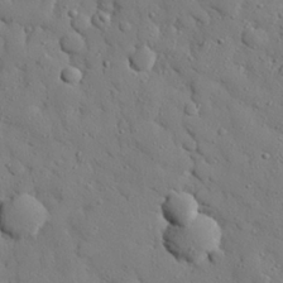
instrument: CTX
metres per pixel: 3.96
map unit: eHh
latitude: 26.8758
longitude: -78.1200
